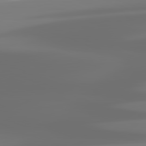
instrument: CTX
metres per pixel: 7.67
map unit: lApd
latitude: 81.6883
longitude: -145.1214
